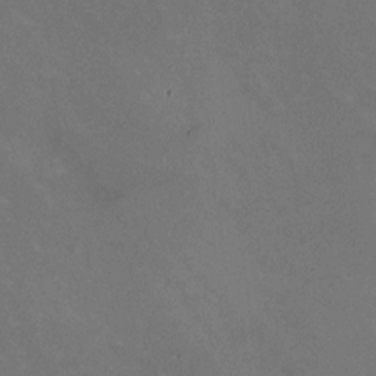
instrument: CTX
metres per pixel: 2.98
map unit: HNhu
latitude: -0.5007
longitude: -2.5545
